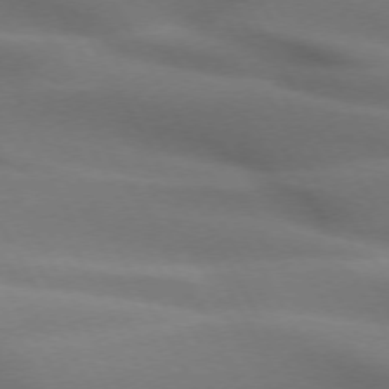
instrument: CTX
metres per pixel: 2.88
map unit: lApd
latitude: 72.3846
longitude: -50.9513
